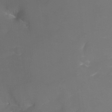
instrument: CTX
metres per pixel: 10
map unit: Nhu
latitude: -15.9556
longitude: -57.3103
